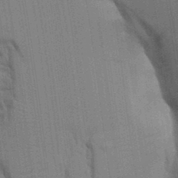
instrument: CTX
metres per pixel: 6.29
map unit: Aa
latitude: 9.5749
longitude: -126.8758
